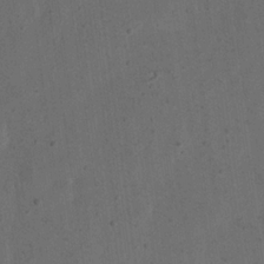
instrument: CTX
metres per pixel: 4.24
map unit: eHh
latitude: 22.7813
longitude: -69.0648
